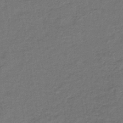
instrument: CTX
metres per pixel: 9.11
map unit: lHb
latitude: -39.7856
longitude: 58.5006
